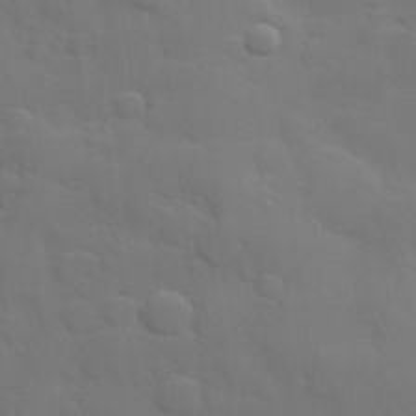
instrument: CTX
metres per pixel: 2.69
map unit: Hve
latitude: 24.7624
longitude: 148.4629
